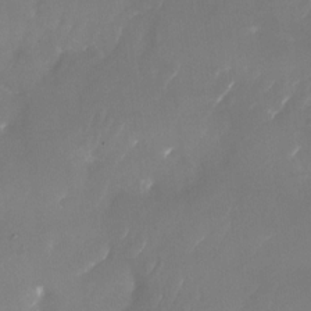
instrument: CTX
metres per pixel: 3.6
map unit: Nhu
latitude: -26.4251
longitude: -72.8569
